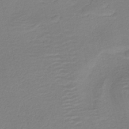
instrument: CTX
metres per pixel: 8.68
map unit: HNb
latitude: -41.5399
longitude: 50.4629
